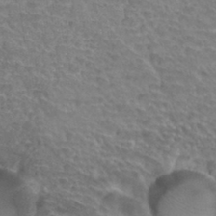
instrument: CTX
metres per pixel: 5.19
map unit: Hto
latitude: 34.1011
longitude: -44.6679
